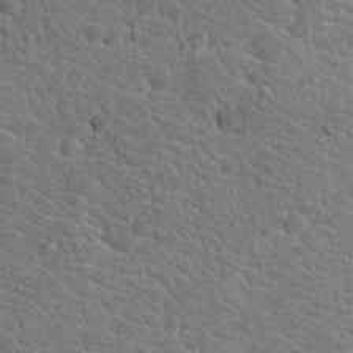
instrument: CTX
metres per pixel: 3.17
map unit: Hto
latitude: 19.4615
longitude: -33.5371
